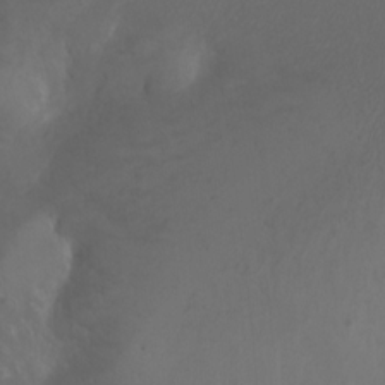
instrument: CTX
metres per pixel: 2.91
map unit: Htu
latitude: -6.4818
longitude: -68.8002
